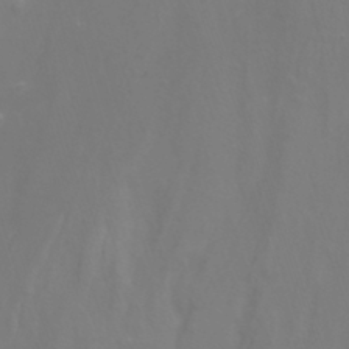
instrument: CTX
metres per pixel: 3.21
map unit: Nhu
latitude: -7.6533
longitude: -72.7813
